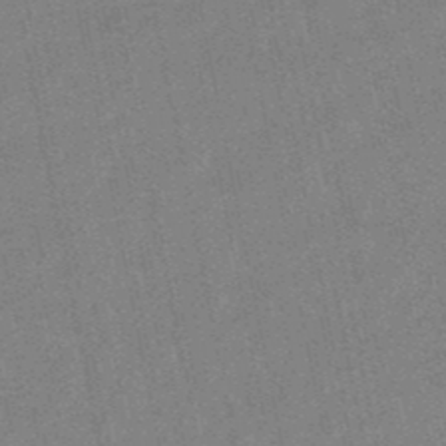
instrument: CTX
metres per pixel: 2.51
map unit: lHb
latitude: -48.7275
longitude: 79.2187
